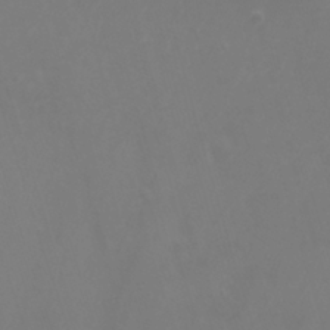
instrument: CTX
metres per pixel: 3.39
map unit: Nhu
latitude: -7.6155
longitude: -72.8569
